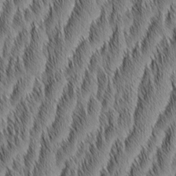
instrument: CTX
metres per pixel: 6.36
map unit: Aa
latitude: 6.1200
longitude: -130.3279
